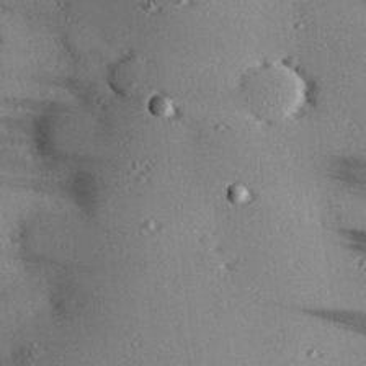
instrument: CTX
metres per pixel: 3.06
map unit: eHh
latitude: 22.9136
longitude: -90.1011
